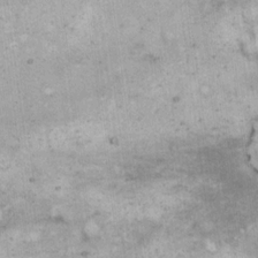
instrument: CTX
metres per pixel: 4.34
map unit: eHh
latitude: 17.0647
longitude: -63.3860
